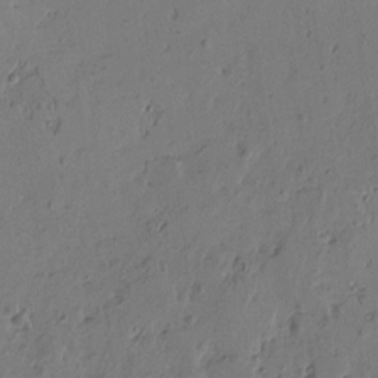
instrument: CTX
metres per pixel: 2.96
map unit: Htu
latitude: -3.6721
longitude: -177.3104
